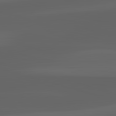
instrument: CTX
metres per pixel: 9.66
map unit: lApd
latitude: 82.9891
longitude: -134.3656
